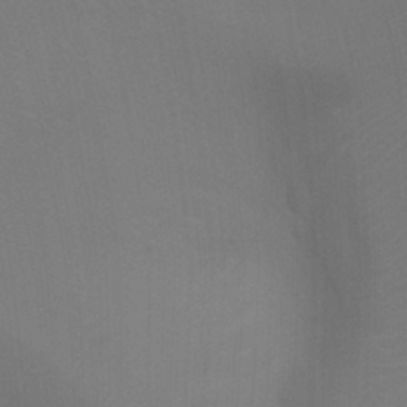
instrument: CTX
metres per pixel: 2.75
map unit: Ht
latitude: -5.7666
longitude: -26.6680
